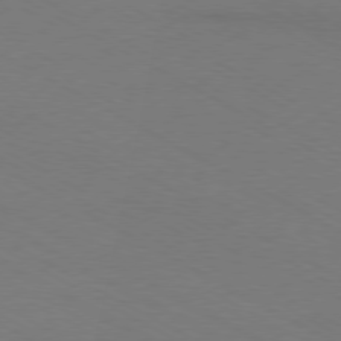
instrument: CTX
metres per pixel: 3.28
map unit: Ap
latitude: -79.9556
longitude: -83.0458
